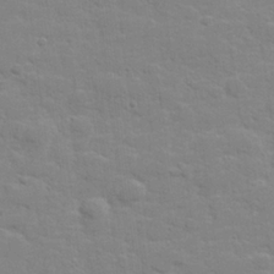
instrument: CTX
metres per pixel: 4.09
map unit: lHvf
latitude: 24.4223
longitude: 142.1227
